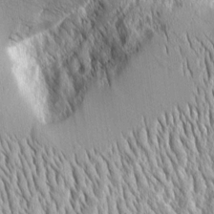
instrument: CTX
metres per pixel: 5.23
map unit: Aa
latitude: 8.8380
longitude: -129.5182
